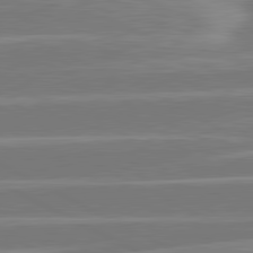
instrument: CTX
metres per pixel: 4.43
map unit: lApd
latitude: 81.1214
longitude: -129.0647
